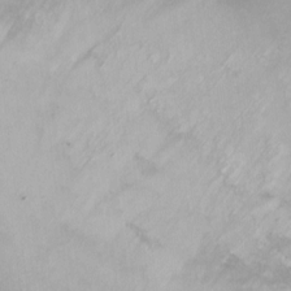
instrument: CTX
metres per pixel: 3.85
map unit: Ht
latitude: 3.4993
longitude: -27.2348
